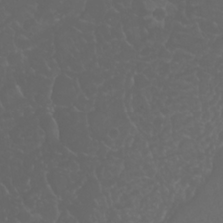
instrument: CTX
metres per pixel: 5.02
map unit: Nhu
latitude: 23.5182
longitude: -64.6113
